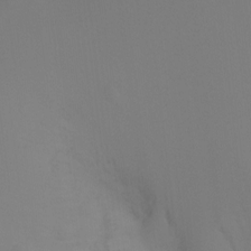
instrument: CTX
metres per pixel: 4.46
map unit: Ht
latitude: -9.1242
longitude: -33.1214
